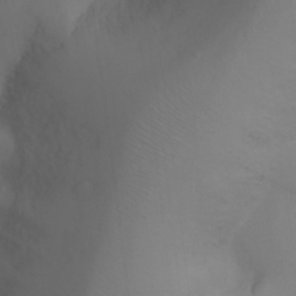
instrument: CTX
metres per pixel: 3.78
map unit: Ht
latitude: -16.8597
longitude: -41.6504
